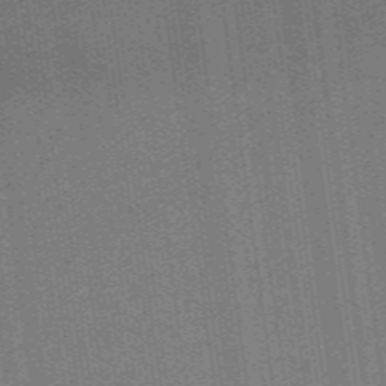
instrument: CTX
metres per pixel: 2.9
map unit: HNb
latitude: -47.8800
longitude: 59.1431
